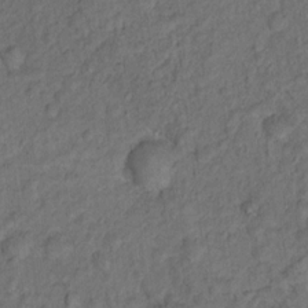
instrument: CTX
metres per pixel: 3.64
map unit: Hto
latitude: 15.8584
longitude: -31.2348
